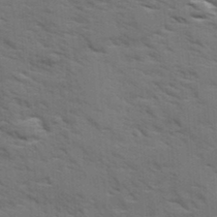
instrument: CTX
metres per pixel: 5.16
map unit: Ave
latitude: 17.5182
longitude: -129.8394
